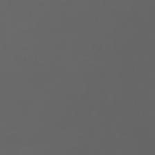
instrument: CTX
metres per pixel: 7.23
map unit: Aa
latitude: -6.9919
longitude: -73.1404
